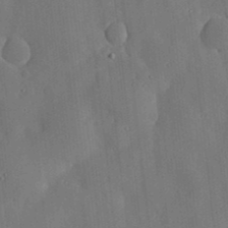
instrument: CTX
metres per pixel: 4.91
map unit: lHvf
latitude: 18.7624
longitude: -112.9891
